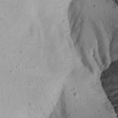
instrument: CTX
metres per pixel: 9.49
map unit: Aa
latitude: 13.4804
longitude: -140.8191
